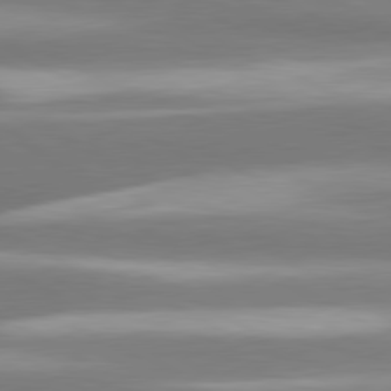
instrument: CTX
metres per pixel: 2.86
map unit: lApd
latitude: 80.4034
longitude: -135.3859
